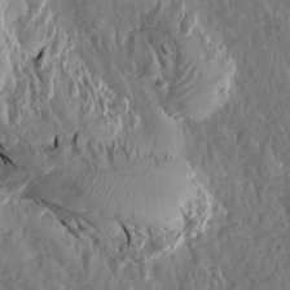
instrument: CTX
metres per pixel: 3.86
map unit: Aa
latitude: 15.2537
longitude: -145.1214
